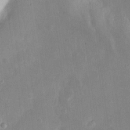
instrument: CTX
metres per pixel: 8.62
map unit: eHh
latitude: 20.7247
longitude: -70.4601
